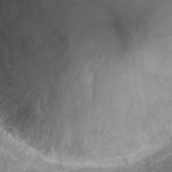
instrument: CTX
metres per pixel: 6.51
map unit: Hto
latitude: 22.2333
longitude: -39.8772
